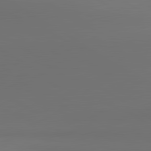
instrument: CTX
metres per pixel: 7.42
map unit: lApd
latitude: 81.3859
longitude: 153.2942
